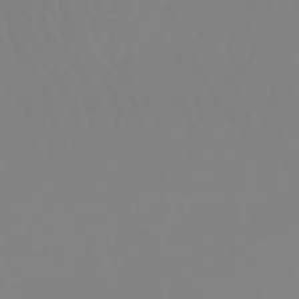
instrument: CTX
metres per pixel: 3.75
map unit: eHb
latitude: -49.7100
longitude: 68.4817
